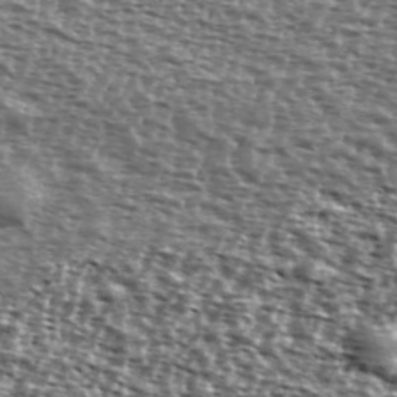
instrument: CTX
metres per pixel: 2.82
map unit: Ave
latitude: 39.2348
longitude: -111.7072
